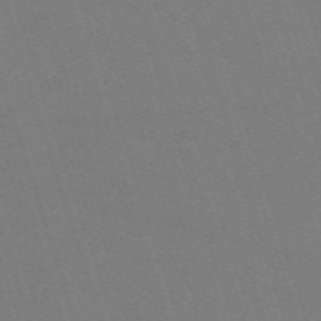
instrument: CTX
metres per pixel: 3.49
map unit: eHh
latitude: -63.7666
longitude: 51.0108
